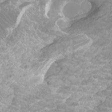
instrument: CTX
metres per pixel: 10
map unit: Ht
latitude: -4.1228
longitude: -18.5923
